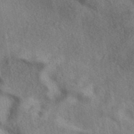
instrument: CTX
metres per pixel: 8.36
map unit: eAb
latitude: 39.1025
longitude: 112.5574
